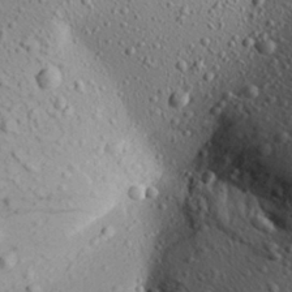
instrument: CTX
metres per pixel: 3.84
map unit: Aa
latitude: 22.3089
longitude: -140.1955
